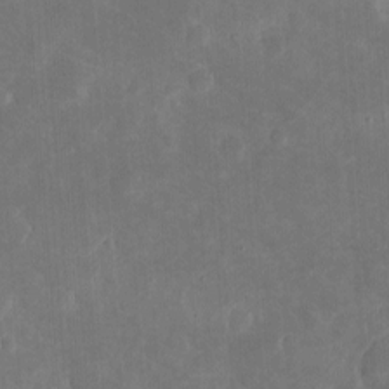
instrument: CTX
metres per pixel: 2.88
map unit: eHh
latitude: 5.1970
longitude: -70.5923
